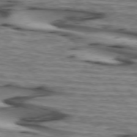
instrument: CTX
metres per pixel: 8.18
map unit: lApd
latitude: 74.0444
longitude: -64.1578
